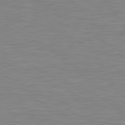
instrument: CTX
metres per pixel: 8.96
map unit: lApd
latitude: 81.3482
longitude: -169.4805
